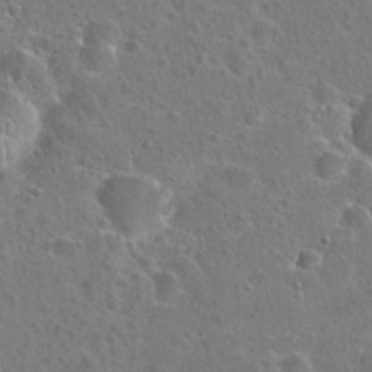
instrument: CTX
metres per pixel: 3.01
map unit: Hto
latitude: 22.0633
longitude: -48.6302
